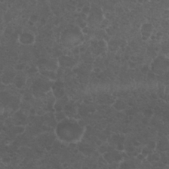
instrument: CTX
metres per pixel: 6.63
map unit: Nhu
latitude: 26.7246
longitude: -51.6316
